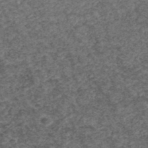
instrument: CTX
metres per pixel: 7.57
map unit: ANa
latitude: 41.9906
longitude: 27.0297
